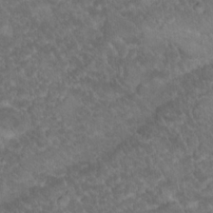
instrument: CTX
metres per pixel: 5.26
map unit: Hto
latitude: 19.1781
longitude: -35.8016
